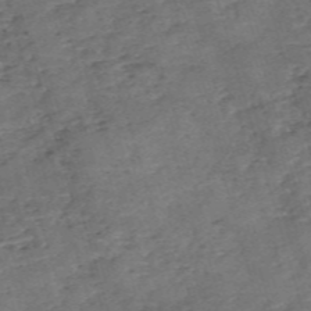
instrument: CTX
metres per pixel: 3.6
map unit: eHh
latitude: -55.0109
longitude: -90.9892
